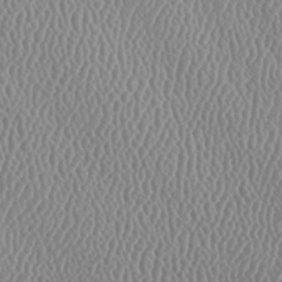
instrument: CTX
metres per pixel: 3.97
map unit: lAa
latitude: -8.9542
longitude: -128.5923
